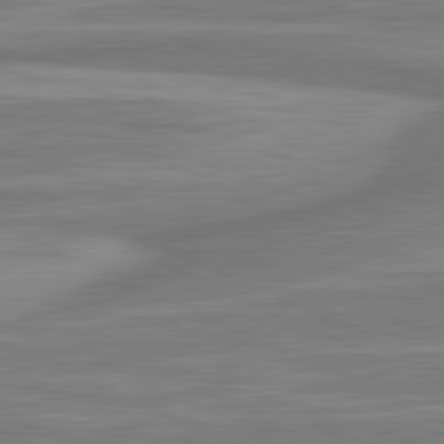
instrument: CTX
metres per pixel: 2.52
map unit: lApd
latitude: 81.4426
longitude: -174.9136
